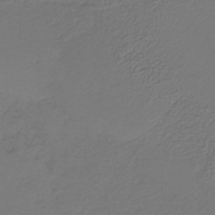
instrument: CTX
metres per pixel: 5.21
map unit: lHb
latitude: -34.5007
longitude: 61.0109
